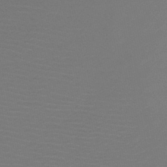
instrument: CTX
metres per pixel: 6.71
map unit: HNb
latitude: -47.8422
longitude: -43.2915
